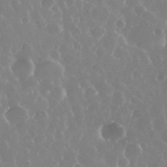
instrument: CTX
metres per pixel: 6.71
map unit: eHh
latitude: 34.4034
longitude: -58.7246
